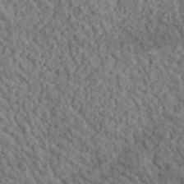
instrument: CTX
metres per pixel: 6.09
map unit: lHvf
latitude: 38.2145
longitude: -90.0255
